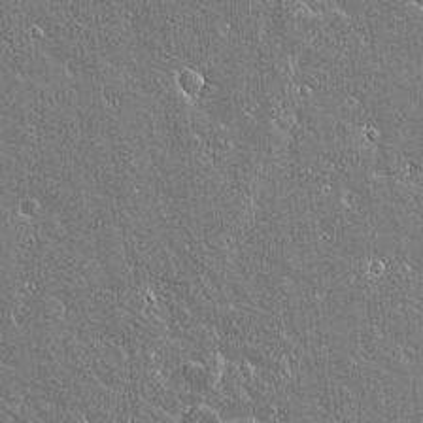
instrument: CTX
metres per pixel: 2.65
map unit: lAvf
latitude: 15.1593
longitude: -128.2522
